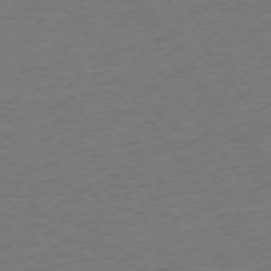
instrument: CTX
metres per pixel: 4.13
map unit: Ap
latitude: -75.2754
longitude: -85.4427
